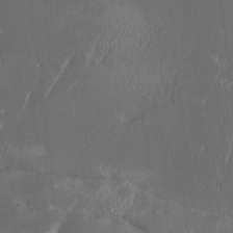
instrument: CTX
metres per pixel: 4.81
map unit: HNhu
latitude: 4.8191
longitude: 13.3888
